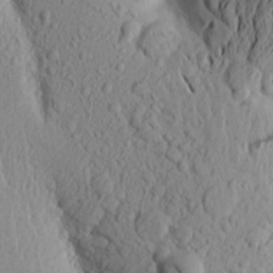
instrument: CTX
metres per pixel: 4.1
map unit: Aa
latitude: 18.0633
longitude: -148.0444
